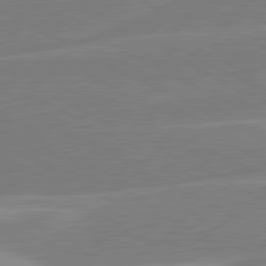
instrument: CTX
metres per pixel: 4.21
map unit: lApd
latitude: 80.9325
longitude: -124.5356
